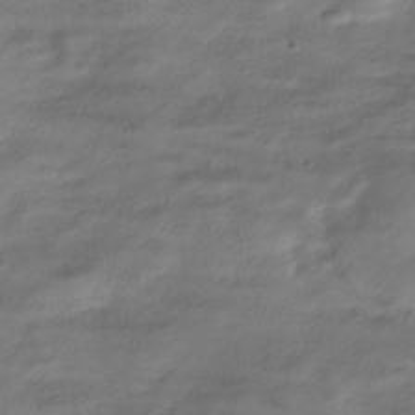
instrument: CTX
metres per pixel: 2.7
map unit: HNhu
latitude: -39.5777
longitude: 102.1417
